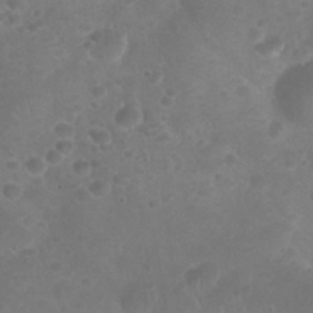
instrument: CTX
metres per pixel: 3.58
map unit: Nhu
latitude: 25.4615
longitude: -52.4412
